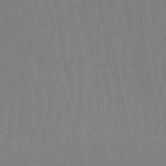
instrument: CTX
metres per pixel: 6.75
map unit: eHb
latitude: -51.1998
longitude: 78.0472
